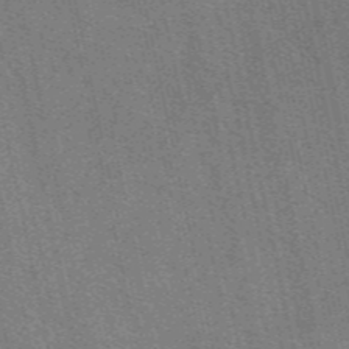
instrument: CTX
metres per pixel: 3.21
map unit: eAb
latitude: 48.3467
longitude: 106.3496
